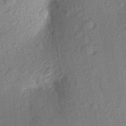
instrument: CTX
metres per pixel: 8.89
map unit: Aa
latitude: 23.6883
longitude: -150.6301
